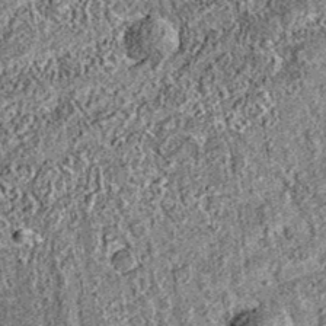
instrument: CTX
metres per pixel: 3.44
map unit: eAb
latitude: 36.1200
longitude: 110.8597
